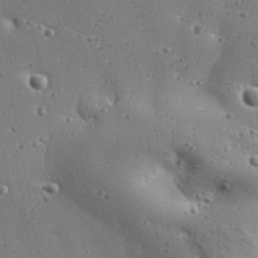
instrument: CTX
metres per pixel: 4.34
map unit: Aa
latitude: 32.7246
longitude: -134.1200
